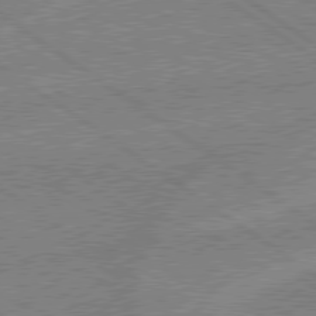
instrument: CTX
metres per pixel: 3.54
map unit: lApd
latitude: 78.9514
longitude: -145.7072
